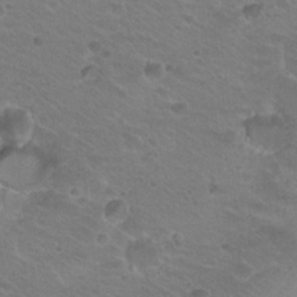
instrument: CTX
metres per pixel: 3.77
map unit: Hto
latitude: 20.5546
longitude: -32.6679
